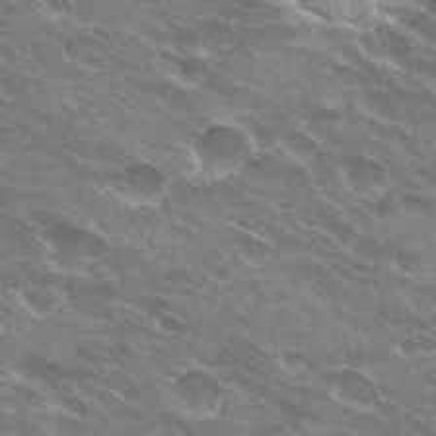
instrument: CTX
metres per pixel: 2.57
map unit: Hto
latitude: 31.9906
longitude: -43.4238
